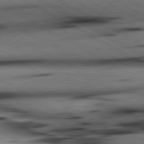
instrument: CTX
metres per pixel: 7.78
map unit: lApd
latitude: 80.3845
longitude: 162.4251
